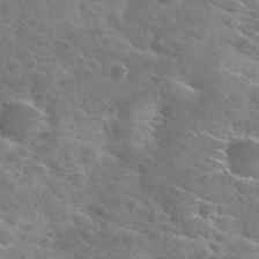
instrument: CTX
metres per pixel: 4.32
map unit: Nhu
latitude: 28.4034
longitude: -48.3278
